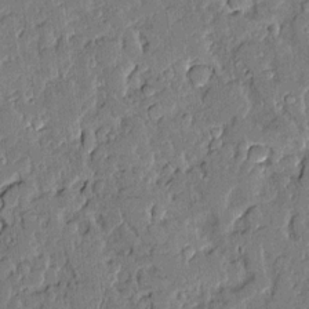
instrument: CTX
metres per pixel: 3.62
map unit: Aa
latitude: 11.3671
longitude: -128.4979
